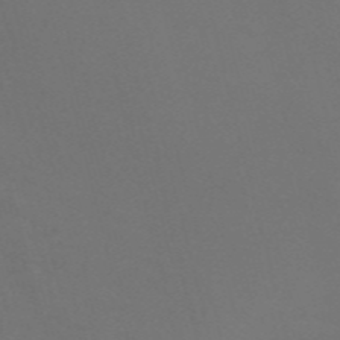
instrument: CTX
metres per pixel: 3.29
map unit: Nve
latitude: -58.2550
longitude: 59.8422
